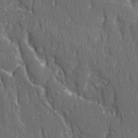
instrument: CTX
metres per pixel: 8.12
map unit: Ave
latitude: 22.4034
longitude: -134.5734
